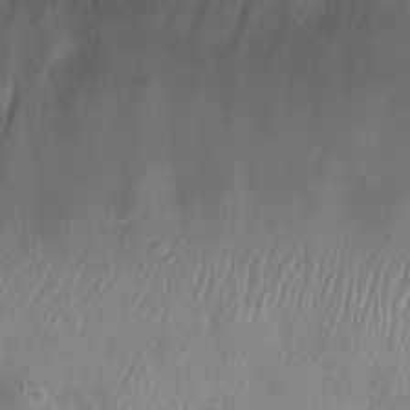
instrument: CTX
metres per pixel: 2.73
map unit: Nhu
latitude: 24.3467
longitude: -52.0633
